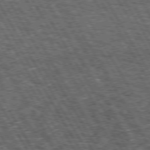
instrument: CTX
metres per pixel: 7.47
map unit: Hpe
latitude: 73.3293
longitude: -125.7449
